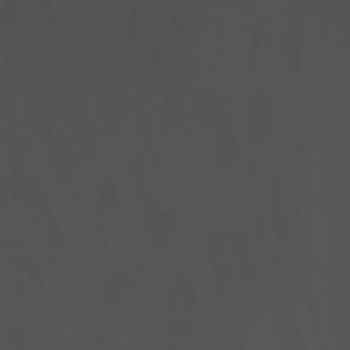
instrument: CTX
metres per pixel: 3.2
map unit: Nhu
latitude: -12.1606
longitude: -49.6316
